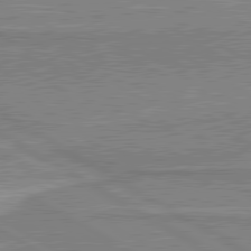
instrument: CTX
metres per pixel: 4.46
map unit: lApd
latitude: 80.6868
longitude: 143.1431
